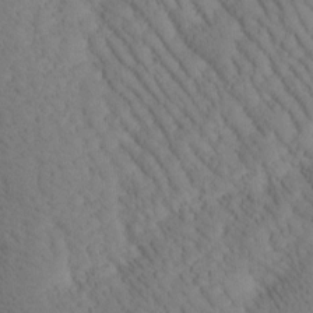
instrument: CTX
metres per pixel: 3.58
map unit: Htu
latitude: -0.9353
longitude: 173.7100
